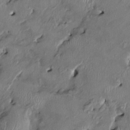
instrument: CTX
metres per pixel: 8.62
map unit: HNhu
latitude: 2.3656
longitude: -5.5938
